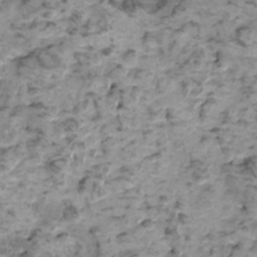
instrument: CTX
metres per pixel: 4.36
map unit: HNhu
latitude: 0.7624
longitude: 3.0486
